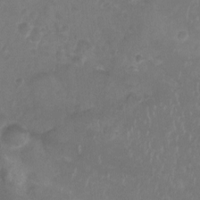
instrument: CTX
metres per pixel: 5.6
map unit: Nhu
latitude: -11.5210
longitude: -40.6301
